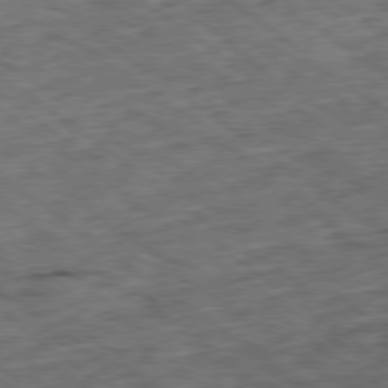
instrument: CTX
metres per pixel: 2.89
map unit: Ap
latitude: -79.1809
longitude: -52.5924
